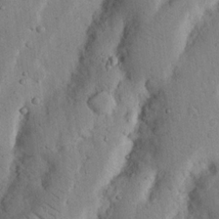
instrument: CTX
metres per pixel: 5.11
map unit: Nhu
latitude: 17.5182
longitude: -74.6679
